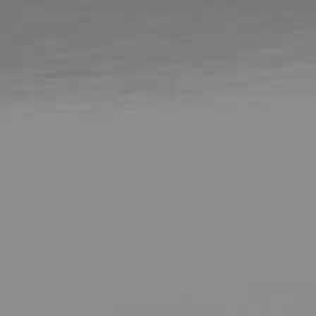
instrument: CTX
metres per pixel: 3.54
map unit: Hpe
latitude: 77.8394
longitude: -140.6490
